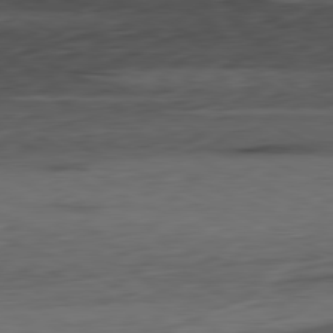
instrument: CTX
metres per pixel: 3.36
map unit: Ap
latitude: -81.2754
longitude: -68.3278
